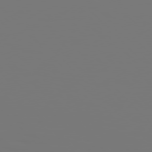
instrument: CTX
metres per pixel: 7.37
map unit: Hpe
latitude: 76.8002
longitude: -136.5924
